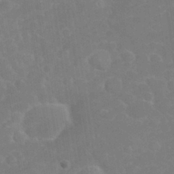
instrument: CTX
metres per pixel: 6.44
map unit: eHh
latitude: 32.3278
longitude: -60.1389
